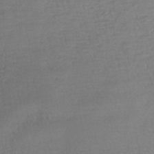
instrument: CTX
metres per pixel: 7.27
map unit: lHb
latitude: -44.9920
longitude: 58.5573
